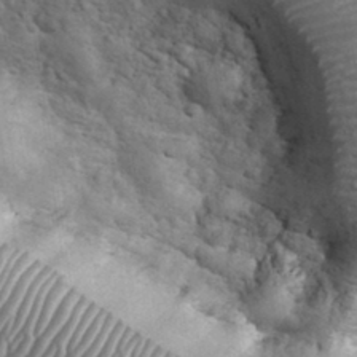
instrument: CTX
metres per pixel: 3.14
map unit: eHh
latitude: 33.4237
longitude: -67.6693
